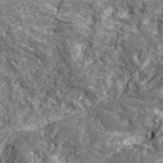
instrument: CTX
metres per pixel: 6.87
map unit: lHvf
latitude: 41.6504
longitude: -90.0444
